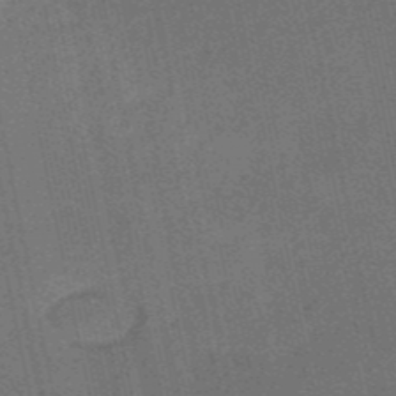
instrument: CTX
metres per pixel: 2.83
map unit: HNb
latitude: -53.2942
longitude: -42.9514
